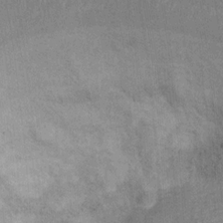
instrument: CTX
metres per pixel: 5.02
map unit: Ht
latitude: 8.2334
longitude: -38.0444
